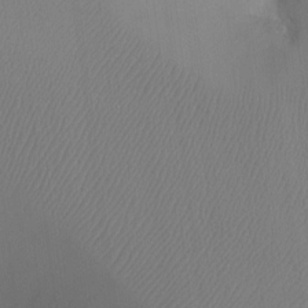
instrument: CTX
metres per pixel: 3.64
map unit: Ht
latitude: -7.7855
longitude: -34.1766
